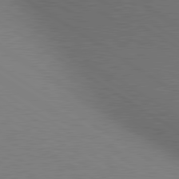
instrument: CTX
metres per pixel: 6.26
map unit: lApd
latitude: 80.2333
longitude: 126.9919
